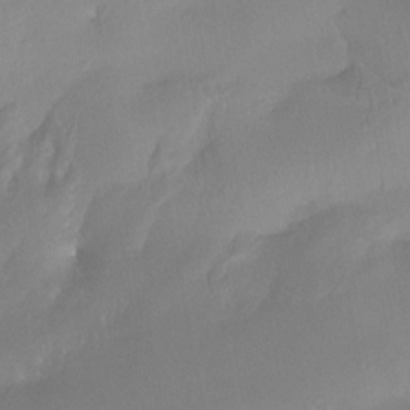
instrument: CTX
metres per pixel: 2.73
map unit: Ht
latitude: -15.1998
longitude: -48.2334
